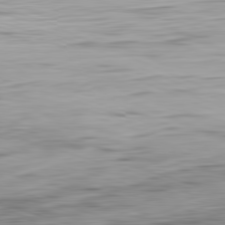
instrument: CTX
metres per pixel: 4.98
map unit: Ap
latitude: -82.2928
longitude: -76.8191
